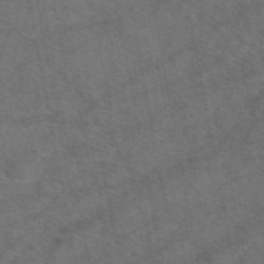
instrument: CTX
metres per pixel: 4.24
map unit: eAb
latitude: 49.1781
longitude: 112.8975
